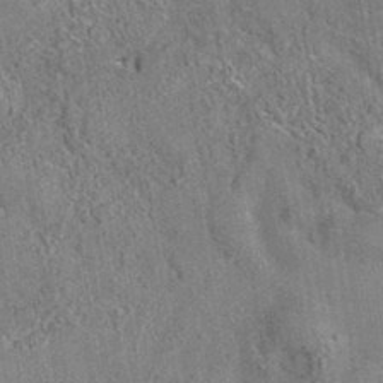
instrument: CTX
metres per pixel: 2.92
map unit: eAb
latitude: 35.4048
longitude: 114.8030
